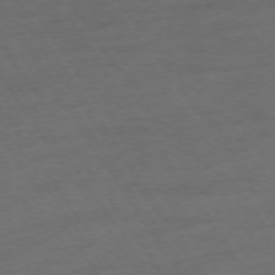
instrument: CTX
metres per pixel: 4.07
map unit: Ap
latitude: -74.3873
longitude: -75.3293
